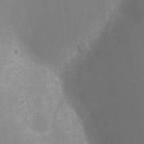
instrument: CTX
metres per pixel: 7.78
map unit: Ht
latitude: -10.6896
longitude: -23.9339
